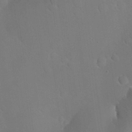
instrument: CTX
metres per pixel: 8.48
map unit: Nhu
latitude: 26.4412
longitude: -57.5560
